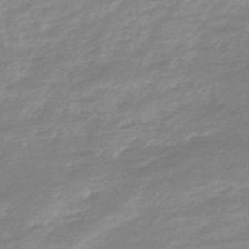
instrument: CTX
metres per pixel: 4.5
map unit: lHb
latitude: -48.0472
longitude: 81.6911
